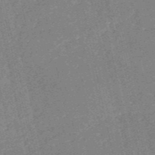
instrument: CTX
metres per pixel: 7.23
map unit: HNb
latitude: -54.4818
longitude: -40.4412
